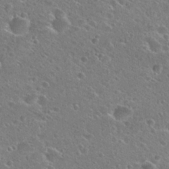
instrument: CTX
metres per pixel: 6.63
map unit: Hto
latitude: 25.9906
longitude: -45.6505
